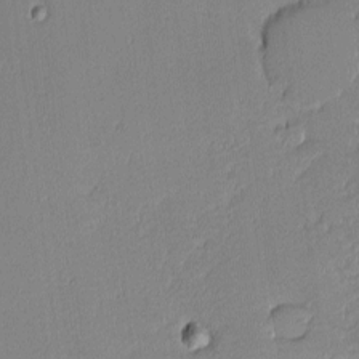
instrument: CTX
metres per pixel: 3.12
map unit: eHh
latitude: -2.6518
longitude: -83.6127
